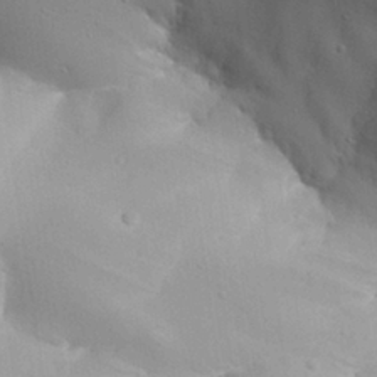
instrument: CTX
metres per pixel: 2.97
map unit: Aa
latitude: 27.2537
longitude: -129.3293
